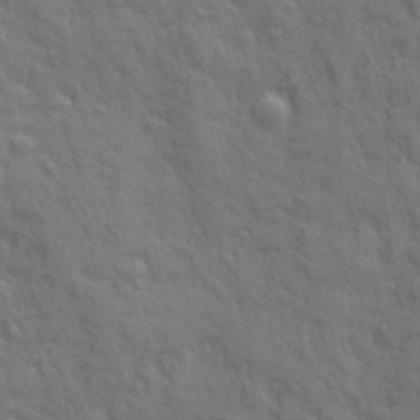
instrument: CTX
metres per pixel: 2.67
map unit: Ave
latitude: 20.3656
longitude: -134.4979
